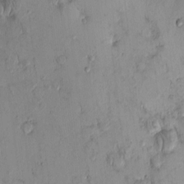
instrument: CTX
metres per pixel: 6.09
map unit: eHh
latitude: 0.2333
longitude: 16.4818
